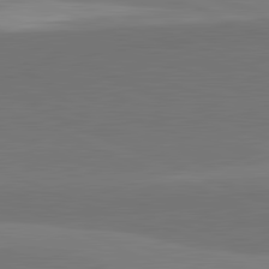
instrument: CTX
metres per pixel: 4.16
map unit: lApd
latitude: 82.1199
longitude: 151.1620
